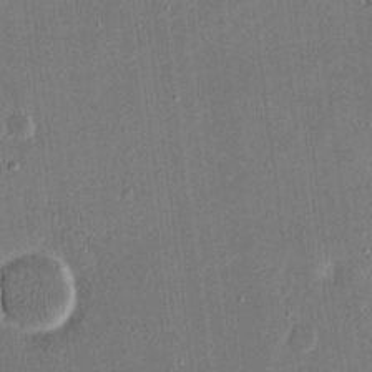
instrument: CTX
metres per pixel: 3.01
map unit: eHh
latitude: 15.7261
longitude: -70.5735
